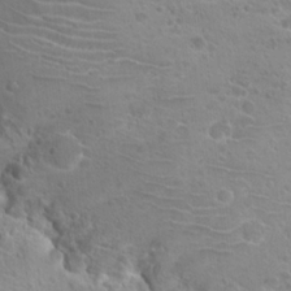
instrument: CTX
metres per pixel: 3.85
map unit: Hto
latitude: 20.6491
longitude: -40.9135
